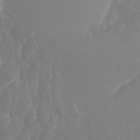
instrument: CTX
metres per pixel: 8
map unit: Nhu
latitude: -13.8989
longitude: -59.7639
